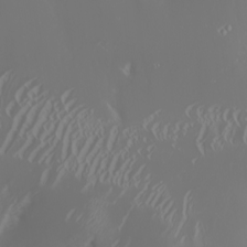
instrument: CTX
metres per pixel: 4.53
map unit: Nhu
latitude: -6.5384
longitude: -90.5546
